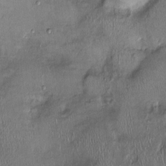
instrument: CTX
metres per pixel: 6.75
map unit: Ht
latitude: -1.8423
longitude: -14.0255
